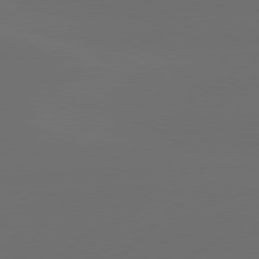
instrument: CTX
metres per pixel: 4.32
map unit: Hpe
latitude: 78.3468
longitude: -132.0444
